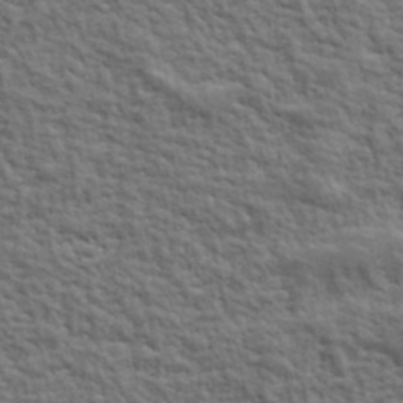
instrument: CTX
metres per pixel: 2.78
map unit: lHvf
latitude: 39.1025
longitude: -89.2348
